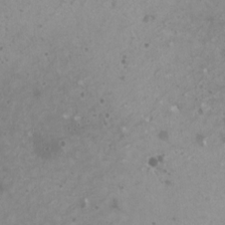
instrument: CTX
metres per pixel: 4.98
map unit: HNhu
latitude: -0.6519
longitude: 2.8407
